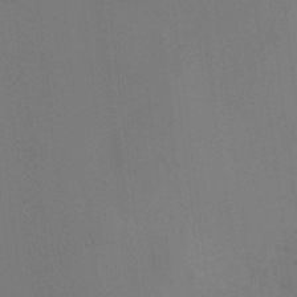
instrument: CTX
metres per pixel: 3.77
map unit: HNhu
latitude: 10.3656
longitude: 23.1431
